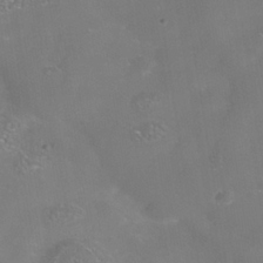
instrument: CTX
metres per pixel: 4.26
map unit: Nhe
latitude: -38.7463
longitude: -119.4993
